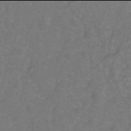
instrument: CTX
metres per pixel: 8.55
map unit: Hto
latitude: -2.0094
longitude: -34.2522
